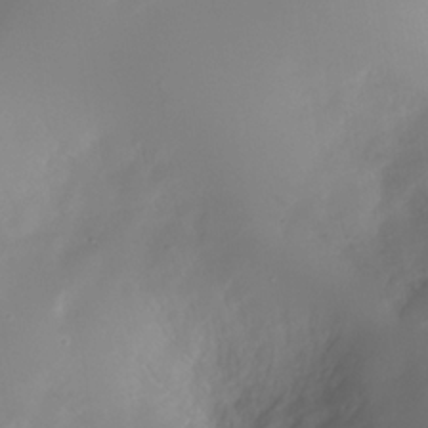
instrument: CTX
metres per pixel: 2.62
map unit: Nhe
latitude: -34.4440
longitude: -144.9891
